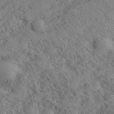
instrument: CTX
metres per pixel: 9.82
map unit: eHh
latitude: 34.7813
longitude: -140.7813
